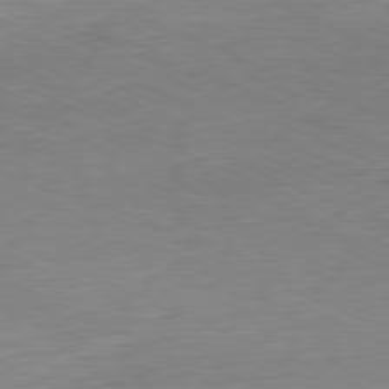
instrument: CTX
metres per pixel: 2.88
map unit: Ap
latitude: -81.3132
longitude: -59.1025
